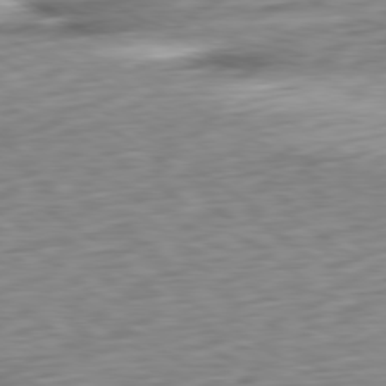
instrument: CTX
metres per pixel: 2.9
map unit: Ap
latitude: -80.4440
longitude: -69.7072
